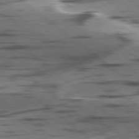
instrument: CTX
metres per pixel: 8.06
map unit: lApd
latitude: 78.6680
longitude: -50.1955
